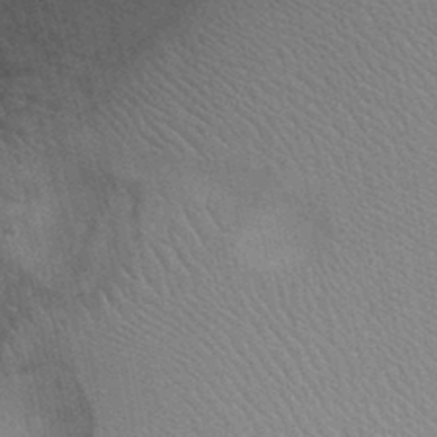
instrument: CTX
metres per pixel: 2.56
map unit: Ht
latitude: -2.8785
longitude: -15.4994
